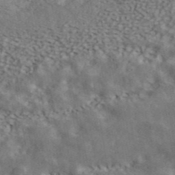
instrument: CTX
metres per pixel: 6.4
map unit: ANa
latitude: 43.4238
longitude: 47.6722
